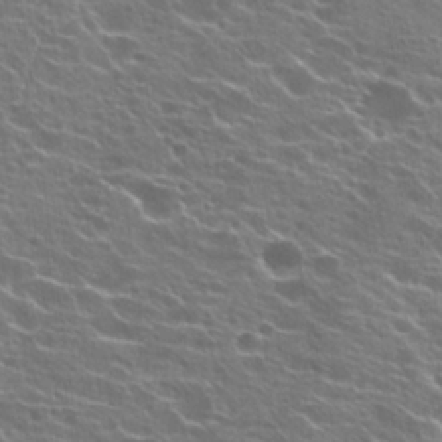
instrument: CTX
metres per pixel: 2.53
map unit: Hto
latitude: 22.2145
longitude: -40.2522
